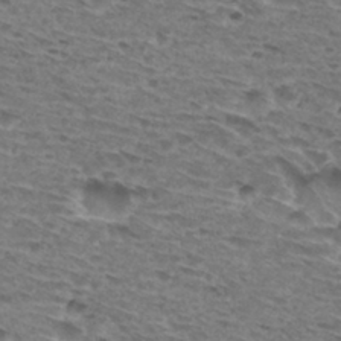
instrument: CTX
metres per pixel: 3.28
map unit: Hto
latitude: 30.6869
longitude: -47.9339
